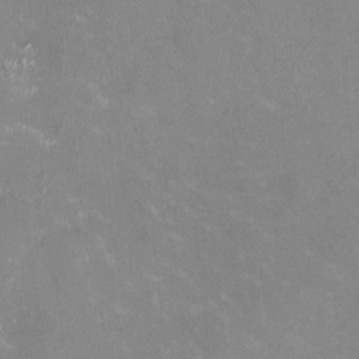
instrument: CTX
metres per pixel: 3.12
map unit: HNhu
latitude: -1.1809
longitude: -3.4426
